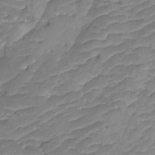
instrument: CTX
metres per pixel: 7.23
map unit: Htu
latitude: -12.7841
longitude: -69.8206
